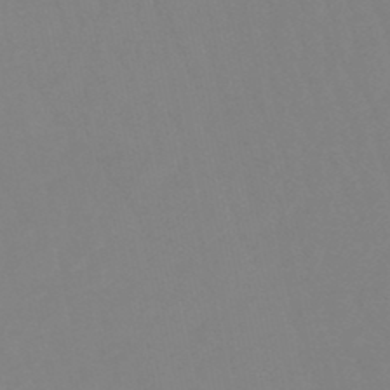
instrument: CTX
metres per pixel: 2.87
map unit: eHb
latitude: -49.0487
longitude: 85.5777
